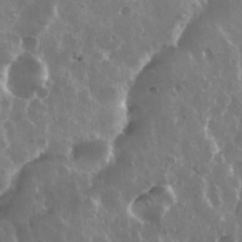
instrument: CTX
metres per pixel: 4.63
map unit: eHh
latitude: 33.9717
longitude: -58.2523
